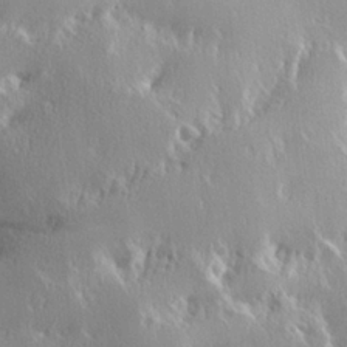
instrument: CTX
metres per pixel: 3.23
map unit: Hve
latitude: 23.6127
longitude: 146.0850
